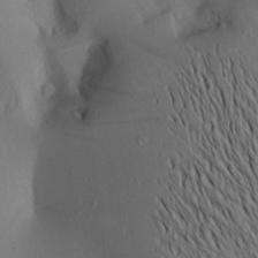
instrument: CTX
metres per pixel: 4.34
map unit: Aa
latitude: 21.7639
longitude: -146.3090
